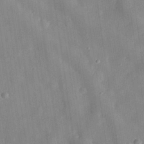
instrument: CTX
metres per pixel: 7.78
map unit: eHh
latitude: 29.4237
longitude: -74.7246
